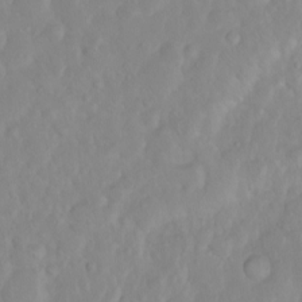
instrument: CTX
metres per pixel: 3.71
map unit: eHh
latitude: 1.4426
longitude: -55.8583
